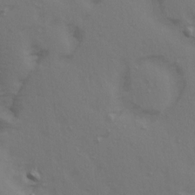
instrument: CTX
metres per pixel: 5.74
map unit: Ave
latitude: 14.6113
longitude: -105.5371
